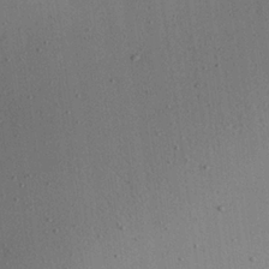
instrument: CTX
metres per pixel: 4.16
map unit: Aa
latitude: 22.2145
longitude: -143.6694
